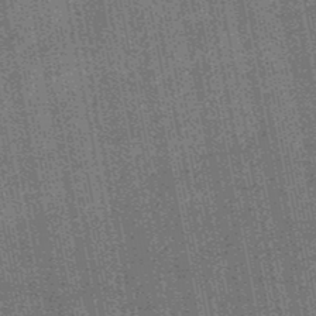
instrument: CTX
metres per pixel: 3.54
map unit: HNb
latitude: -48.9353
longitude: -38.4034
